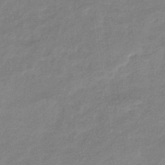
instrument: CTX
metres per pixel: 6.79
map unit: eHb
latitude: -37.9556
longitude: 78.8030
